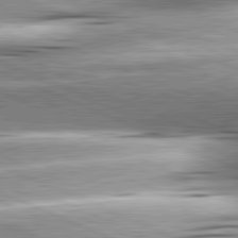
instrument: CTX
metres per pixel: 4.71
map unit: lApd
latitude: 81.8772
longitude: -167.1592
